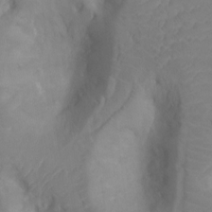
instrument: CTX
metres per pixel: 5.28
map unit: Ht
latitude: -8.5574
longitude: -23.9150
